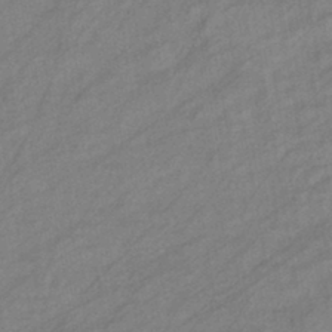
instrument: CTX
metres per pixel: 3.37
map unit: eHb
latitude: -41.2943
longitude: 83.1998
